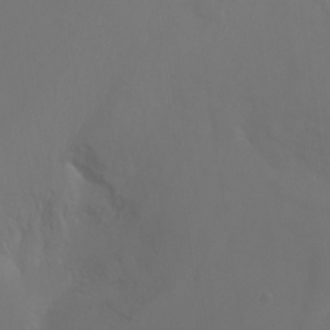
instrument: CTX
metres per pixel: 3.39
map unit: Nhu
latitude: -12.9920
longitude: -63.0081
